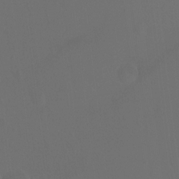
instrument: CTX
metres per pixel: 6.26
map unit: Hto
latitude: -13.1620
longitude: -41.3103
